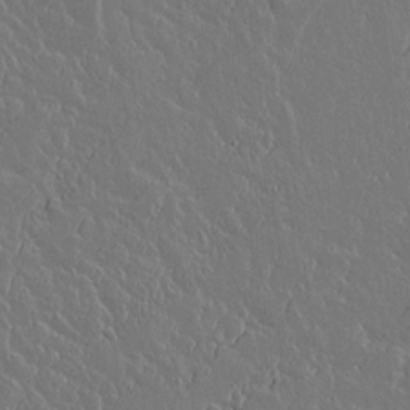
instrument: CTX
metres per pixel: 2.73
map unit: lAvf
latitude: 14.8191
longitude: -127.7072
